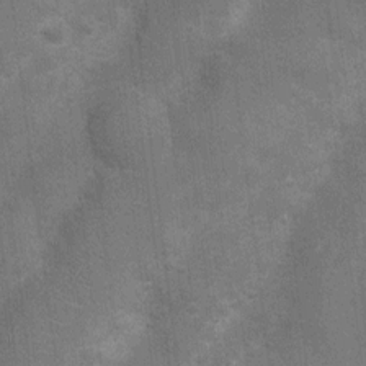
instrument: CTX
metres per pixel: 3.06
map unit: Nhu
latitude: 4.1389
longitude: -25.3103
